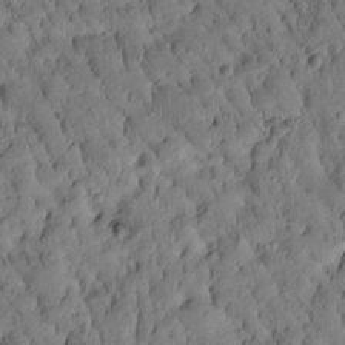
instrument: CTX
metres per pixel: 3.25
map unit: Htu
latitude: -2.8407
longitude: 171.9556
